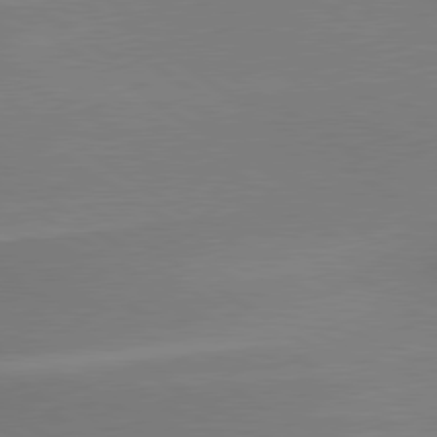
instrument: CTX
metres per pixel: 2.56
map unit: lApd
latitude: 79.6316
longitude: 178.3684
